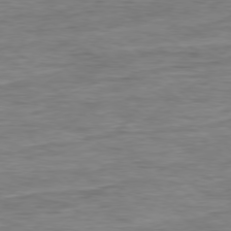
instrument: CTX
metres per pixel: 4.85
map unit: Ap
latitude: -78.7463
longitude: -87.4048
